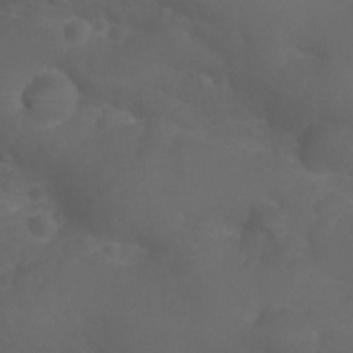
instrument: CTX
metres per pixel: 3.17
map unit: Nhu
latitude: 28.1955
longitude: -55.5560
